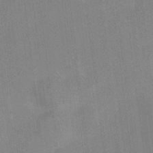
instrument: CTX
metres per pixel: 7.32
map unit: Ht
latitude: -5.5399
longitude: -19.7638
